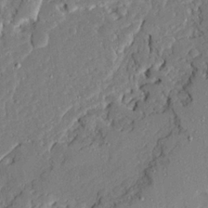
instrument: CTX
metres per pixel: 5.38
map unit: Ave
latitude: 22.8191
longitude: -129.9528
